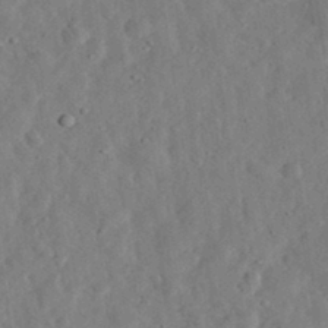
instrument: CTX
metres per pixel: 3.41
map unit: eHh
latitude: 33.2159
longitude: -75.7639
